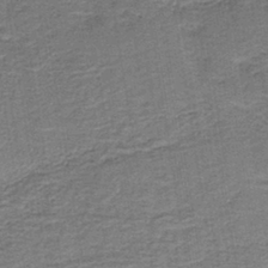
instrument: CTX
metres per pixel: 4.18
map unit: HNb
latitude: -39.5588
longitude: 50.3684
